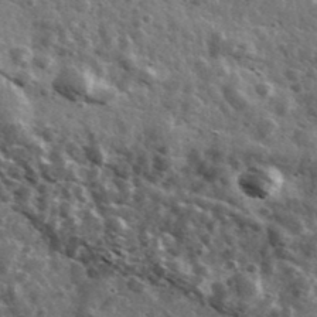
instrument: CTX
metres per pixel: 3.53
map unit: Ave
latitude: 38.3278
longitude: -108.0444
